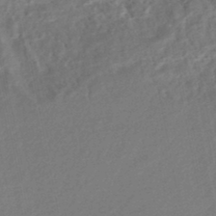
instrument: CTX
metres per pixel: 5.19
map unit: HNhu
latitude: -44.3684
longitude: 101.5777
